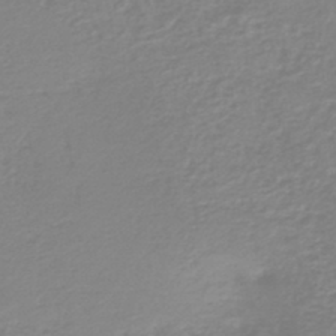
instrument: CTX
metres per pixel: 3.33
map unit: HNb
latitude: -44.8597
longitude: -42.4601
